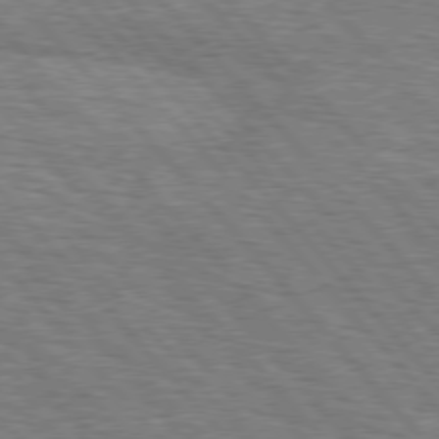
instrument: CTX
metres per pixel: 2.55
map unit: Hpe
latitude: 76.4979
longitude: -160.6490
